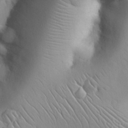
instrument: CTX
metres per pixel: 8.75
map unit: Nhu
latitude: 26.2145
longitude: -72.4979
